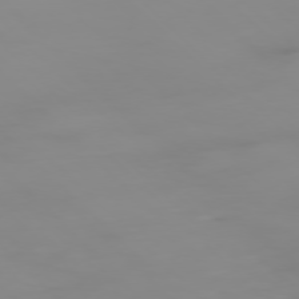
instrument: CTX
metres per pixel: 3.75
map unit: Ap
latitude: -77.5399
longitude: -82.3656
